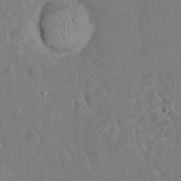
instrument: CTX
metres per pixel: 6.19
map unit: eHh
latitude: 21.8017
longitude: -62.3656
